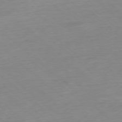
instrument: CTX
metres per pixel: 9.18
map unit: Ap
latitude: -77.6533
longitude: -96.7246
